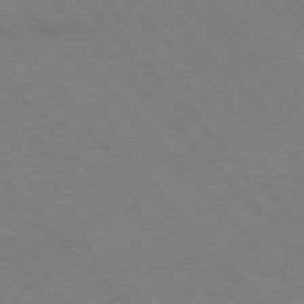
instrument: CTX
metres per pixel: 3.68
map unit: Hpe
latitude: -76.9920
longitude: -12.7435
